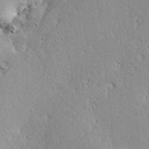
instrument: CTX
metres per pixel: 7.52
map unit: Hve
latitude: 23.3671
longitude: -97.5749
